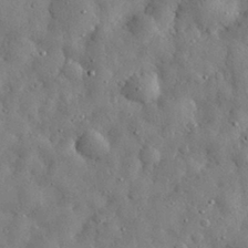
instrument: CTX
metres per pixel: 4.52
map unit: eHh
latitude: 30.8947
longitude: -73.4994
